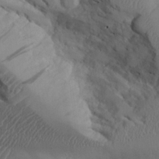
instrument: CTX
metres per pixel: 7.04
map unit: Aa
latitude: 25.2537
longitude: -128.0822
